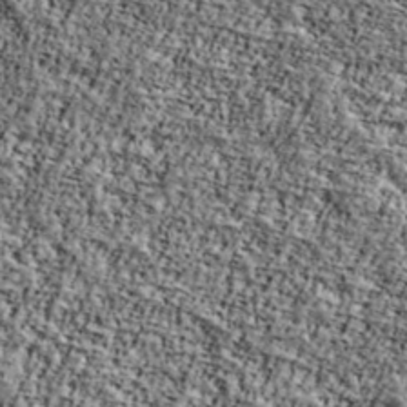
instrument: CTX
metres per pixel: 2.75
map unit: Ave
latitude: 42.0444
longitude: -110.3279
